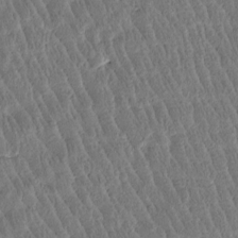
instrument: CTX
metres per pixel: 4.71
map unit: Htu
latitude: -3.4265
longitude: 176.3306
